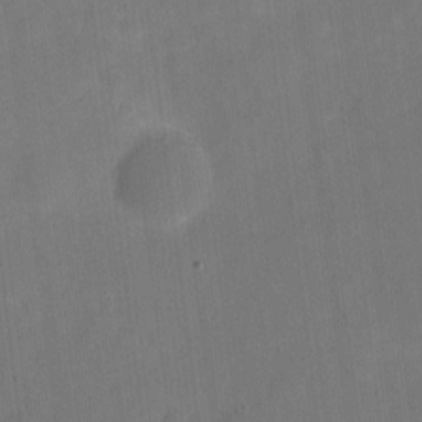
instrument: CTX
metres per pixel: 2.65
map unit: eHh
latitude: 4.8380
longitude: -66.1199
